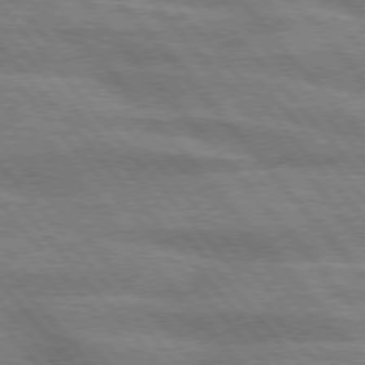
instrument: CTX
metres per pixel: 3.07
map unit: lApd
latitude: 75.9906
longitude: -84.0444
